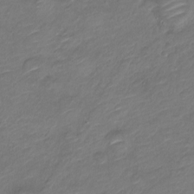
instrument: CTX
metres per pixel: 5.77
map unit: Nve
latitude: -18.1984
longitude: 107.2376
